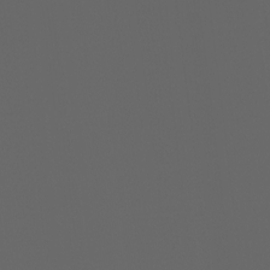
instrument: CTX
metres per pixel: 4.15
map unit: Ht
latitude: -3.6721
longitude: -60.7435
